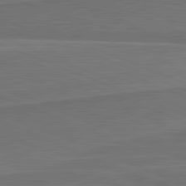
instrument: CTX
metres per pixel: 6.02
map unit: lApd
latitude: 82.1388
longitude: 168.9919
